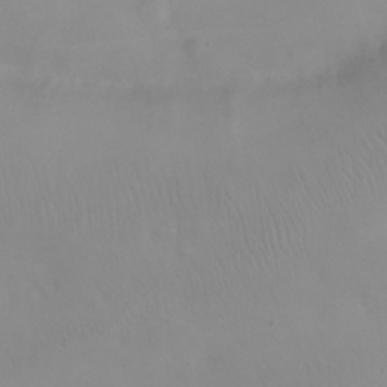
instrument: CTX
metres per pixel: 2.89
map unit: eHh
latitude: 25.1025
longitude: -64.1389
